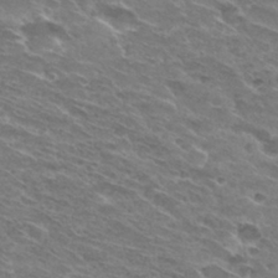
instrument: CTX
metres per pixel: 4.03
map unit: Hto
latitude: 30.2334
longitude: -42.7435
